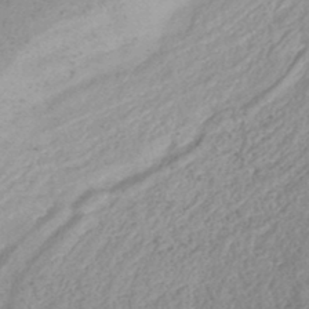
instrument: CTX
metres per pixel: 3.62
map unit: lHb
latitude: -44.3873
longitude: 80.1039
